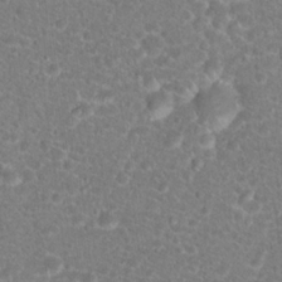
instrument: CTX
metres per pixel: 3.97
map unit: Hto
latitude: 18.4412
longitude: -40.8757
